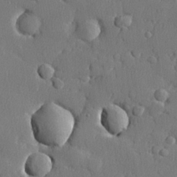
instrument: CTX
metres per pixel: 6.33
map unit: lHvf
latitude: 23.6316
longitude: 141.7289
